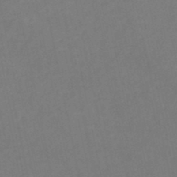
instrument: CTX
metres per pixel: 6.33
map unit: lHb
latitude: -46.8219
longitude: 61.3699
